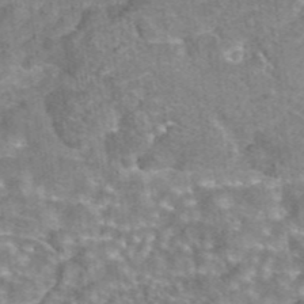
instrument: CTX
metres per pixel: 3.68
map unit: eAb
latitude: 44.7435
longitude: 105.4265
